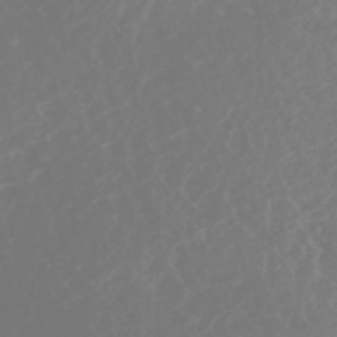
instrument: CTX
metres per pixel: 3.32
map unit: Nhe
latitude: -47.2754
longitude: -171.1025
